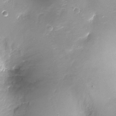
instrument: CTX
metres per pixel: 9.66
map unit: Ht
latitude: -16.4629
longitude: -43.5182
